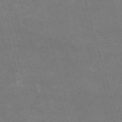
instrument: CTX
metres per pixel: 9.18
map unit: HNb
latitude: -54.6708
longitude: -36.2712
